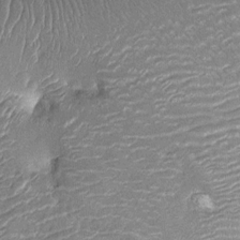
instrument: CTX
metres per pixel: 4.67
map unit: Nhu
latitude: -12.6896
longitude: -22.8758
